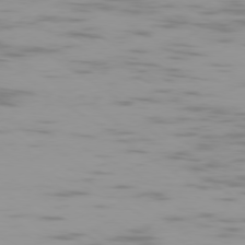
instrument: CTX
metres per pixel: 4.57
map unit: Ap
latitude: -79.3131
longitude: -102.9325
